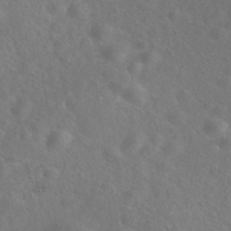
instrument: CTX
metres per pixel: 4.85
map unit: Nhe
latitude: -40.7841
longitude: -99.9717
